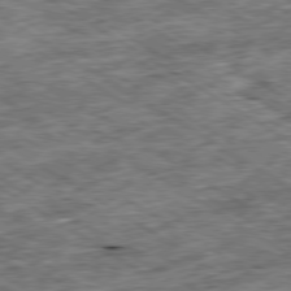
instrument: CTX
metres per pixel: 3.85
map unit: Ap
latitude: -79.8989
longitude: -74.4790
